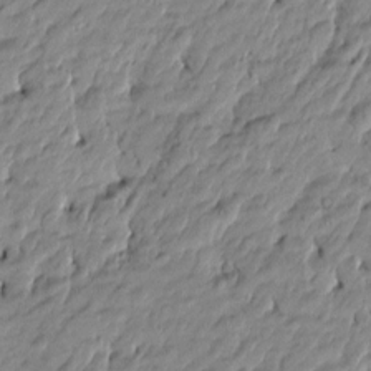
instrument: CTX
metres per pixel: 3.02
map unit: Htu
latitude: -5.1431
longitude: 177.1809
